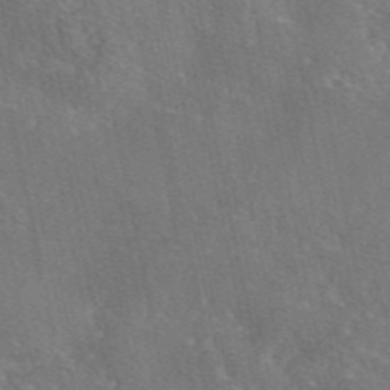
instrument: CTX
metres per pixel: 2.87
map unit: eAb
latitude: 46.4601
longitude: 111.7666
